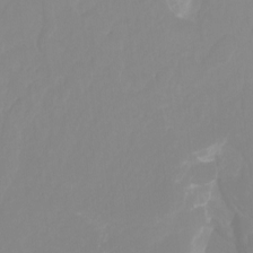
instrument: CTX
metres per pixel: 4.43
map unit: Nhu
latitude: -14.1228
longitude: -58.8758
